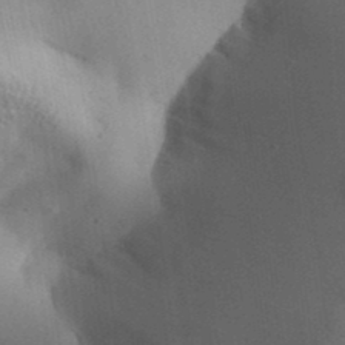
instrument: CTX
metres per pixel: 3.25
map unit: Aa
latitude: 31.9151
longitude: -142.4601
